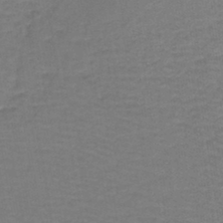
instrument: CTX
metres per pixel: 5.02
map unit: lHb
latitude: -42.4251
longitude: 53.1242
